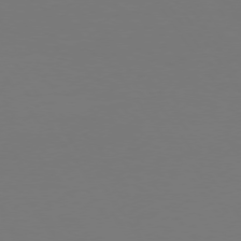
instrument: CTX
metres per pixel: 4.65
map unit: Hpe
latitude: 73.3860
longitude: -123.3104
